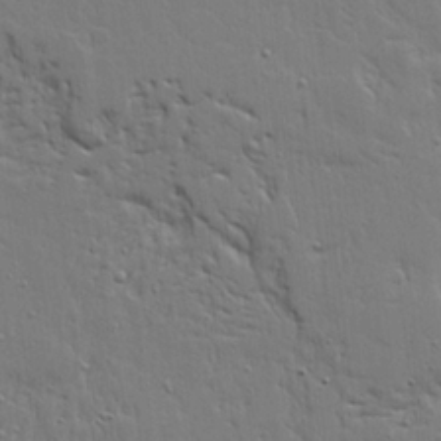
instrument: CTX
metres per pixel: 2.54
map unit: Ave
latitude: 20.8191
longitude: -127.6694
